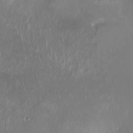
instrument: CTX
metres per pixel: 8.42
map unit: HNhu
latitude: -2.9352
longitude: -6.5357
